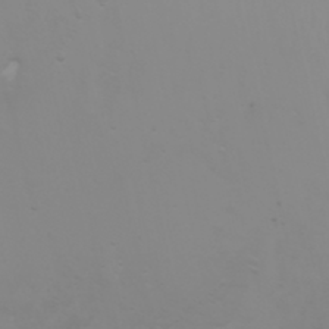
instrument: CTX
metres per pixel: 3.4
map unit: Nhu
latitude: -4.9541
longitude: -79.6505
